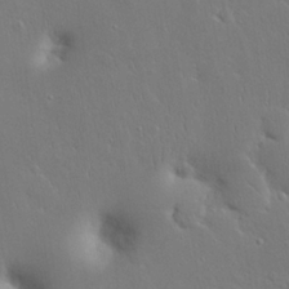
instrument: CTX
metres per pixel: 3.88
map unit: Nhu
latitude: 23.8583
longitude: -70.8758
